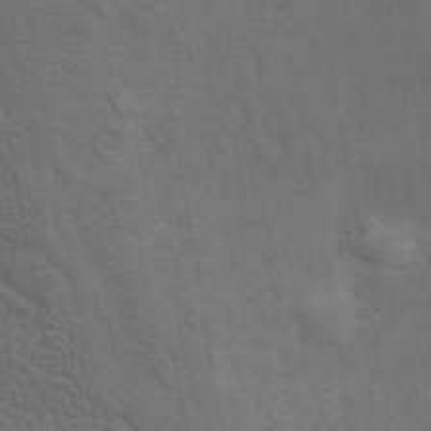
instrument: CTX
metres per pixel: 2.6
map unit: ANa
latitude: 42.4979
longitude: 14.2740
